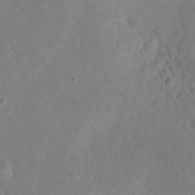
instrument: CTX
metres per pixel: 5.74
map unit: eHh
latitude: 20.2523
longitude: -62.7813
